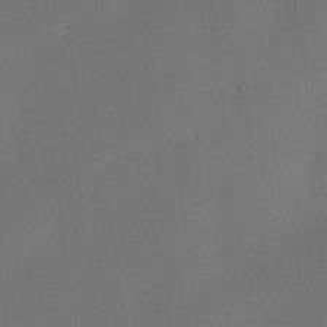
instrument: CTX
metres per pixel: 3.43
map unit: eHh
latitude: 23.4993
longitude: -91.6694
